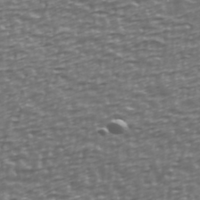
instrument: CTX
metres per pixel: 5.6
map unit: Ave
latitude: 40.6112
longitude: -112.9891
